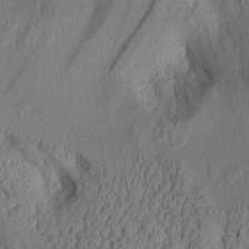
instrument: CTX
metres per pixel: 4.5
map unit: Aa
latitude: 9.5560
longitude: -127.2915
